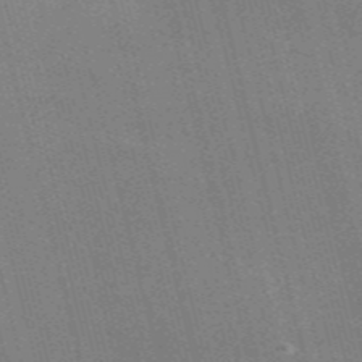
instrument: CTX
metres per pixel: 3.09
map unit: Nve
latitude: -57.8989
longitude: 62.1605
